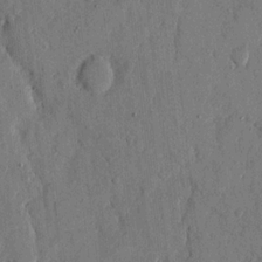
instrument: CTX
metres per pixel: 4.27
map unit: eHh
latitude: 13.8583
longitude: -68.1200
